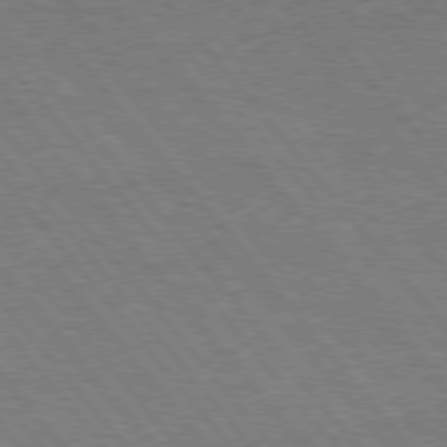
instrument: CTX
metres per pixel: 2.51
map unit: Hpe
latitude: 75.6883
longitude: -157.2914
